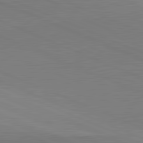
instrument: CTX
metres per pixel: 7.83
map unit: lApd
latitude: 82.0255
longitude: 138.3684
